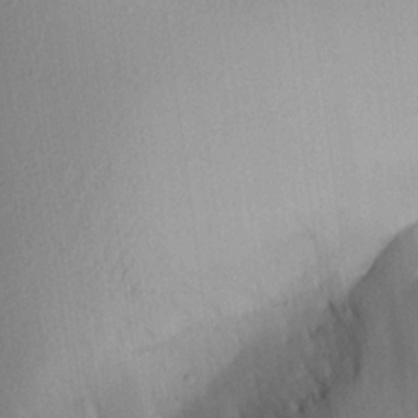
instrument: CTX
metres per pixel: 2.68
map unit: Aa
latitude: 21.6694
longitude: -146.9892
